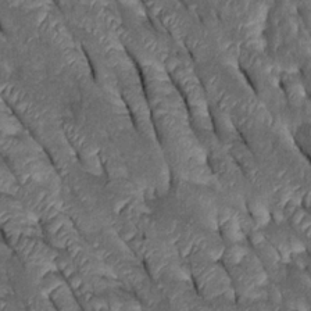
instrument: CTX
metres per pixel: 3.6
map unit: Htu
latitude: 0.0822
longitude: 148.1606
